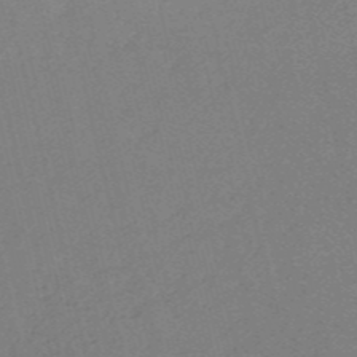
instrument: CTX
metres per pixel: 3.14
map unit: HNb
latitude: -54.5385
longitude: -41.6882
